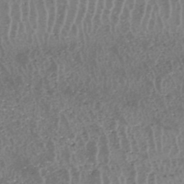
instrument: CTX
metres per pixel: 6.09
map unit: HNhu
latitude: -47.6533
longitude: 30.9919
